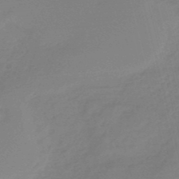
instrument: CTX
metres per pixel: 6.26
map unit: eHb
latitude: -46.6518
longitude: 86.8408
